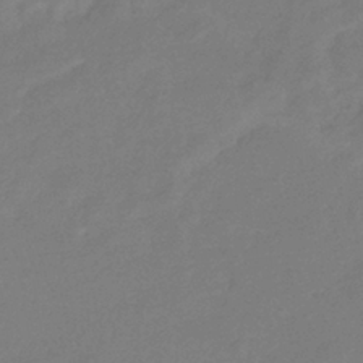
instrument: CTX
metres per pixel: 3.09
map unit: eHb
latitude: -37.3131
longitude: 78.8975
